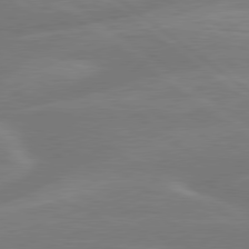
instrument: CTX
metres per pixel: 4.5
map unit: lApd
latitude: 79.4049
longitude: -141.3481
